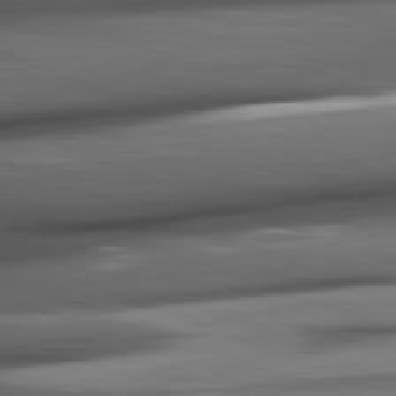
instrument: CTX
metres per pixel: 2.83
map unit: lApd
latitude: 82.0633
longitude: -144.0822
